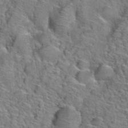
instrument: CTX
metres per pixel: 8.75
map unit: Hto
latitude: 39.0269
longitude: -44.6868
